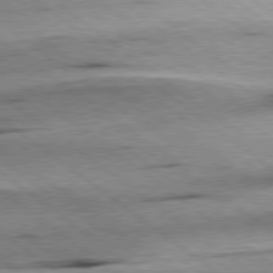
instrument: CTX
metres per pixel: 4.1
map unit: Hpe
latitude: 78.9514
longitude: -154.4223
